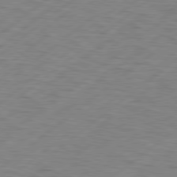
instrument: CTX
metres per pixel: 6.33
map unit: Hpe
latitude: 78.8758
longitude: -120.8758
